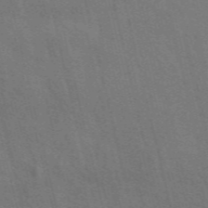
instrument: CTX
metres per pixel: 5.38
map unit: ANa
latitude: 49.6883
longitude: -73.5560
